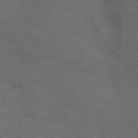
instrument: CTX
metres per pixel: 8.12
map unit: HNb
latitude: -46.1605
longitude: -45.6694
